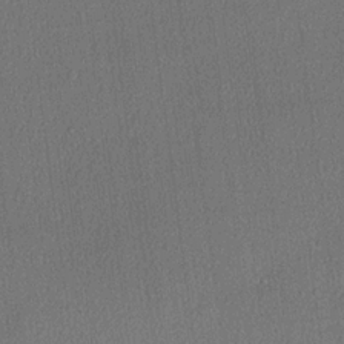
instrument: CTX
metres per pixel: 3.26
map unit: lHvf
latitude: 21.5560
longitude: 140.8219
